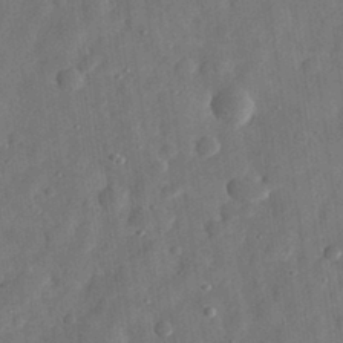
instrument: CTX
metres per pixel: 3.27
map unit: eHh
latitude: 30.9325
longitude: -74.8191
